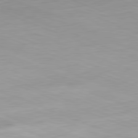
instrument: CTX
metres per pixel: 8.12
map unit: Hpe
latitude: -82.1795
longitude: 14.6330
